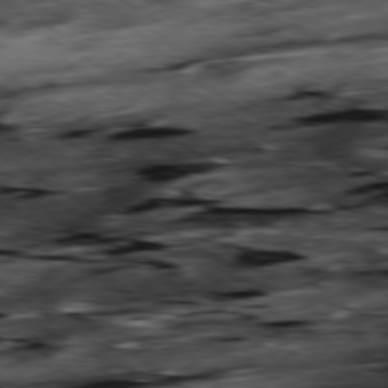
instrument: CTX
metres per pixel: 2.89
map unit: Hpe
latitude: -79.2565
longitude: -20.0444
